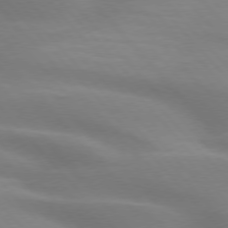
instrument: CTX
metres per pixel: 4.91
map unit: lApd
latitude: 75.3104
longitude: -60.9513
